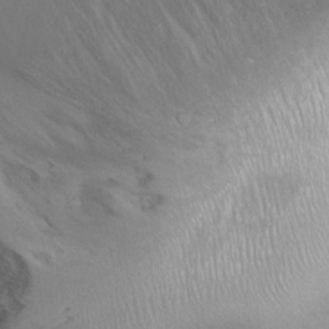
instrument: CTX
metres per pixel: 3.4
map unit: Nhu
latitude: -8.0850
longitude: -72.3845
